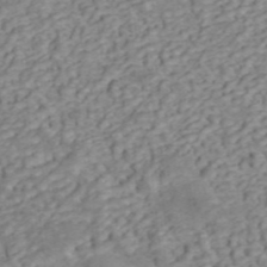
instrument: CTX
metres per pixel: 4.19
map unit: ANa
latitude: 45.4993
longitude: 22.4062
